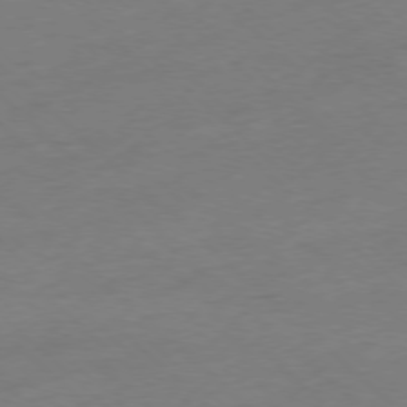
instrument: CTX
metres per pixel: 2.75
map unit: Ap
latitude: -77.4832
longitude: -63.9150
